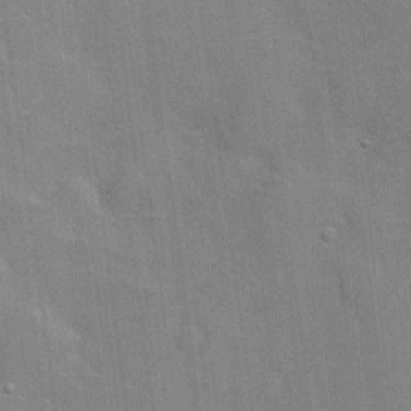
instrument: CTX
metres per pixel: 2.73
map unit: Hve
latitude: 18.0255
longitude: 151.4643
